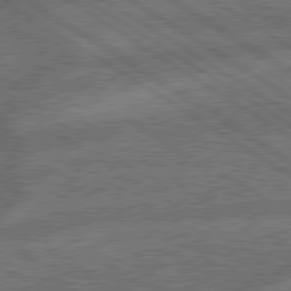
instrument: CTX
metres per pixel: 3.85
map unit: lApd
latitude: 79.4049
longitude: -165.7639
